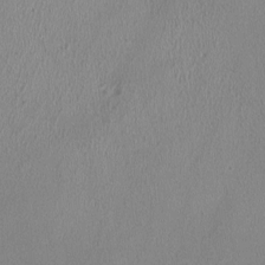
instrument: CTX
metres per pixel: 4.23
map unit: HNhu
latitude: -0.6141
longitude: -0.6490
